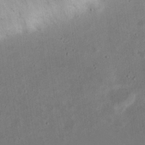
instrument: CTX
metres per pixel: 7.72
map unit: eHh
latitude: 23.5371
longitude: -69.2348
